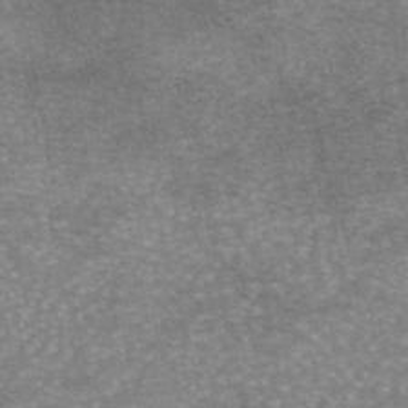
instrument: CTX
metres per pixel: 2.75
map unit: eAb
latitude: 45.7260
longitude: 104.8030
